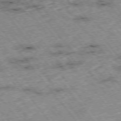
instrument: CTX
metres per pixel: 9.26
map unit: Hpe
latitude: -75.8612
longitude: -18.8191
